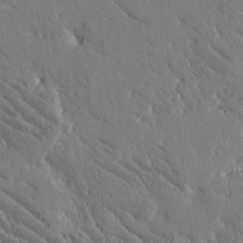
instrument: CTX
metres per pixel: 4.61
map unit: Htu
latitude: -2.3684
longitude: 175.6154
